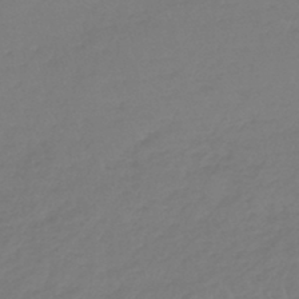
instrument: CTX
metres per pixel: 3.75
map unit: lHb
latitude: -44.9164
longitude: 70.1039
